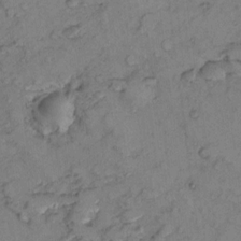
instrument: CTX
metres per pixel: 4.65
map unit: Nhu
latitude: 9.0459
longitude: -25.4048
